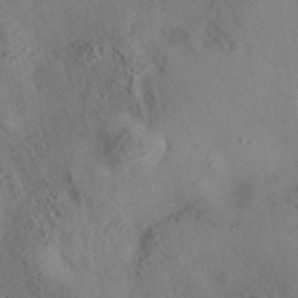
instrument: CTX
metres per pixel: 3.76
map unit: eAb
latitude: 35.3103
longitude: 109.7667
